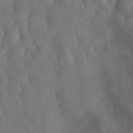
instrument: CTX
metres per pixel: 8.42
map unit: eHh
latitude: 30.8002
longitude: -77.3481
